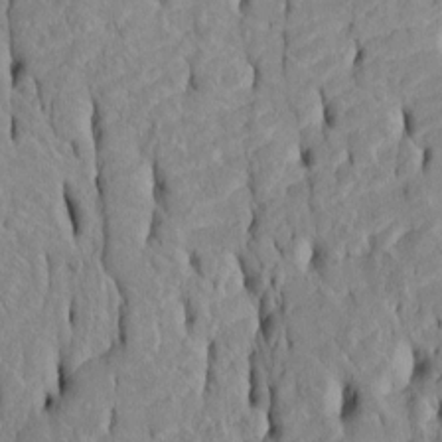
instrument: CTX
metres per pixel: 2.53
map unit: Htu
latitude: -5.0297
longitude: 151.6721
